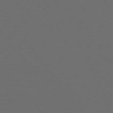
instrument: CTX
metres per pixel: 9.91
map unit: Hpe
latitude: 74.7057
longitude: -125.0080
